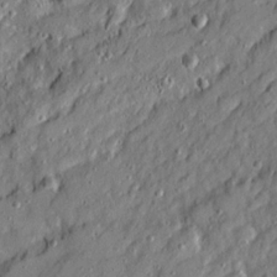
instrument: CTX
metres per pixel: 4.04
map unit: Ave
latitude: 19.5182
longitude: -129.1403
